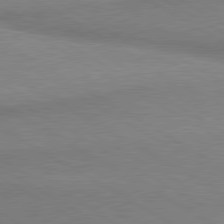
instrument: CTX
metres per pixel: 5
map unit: lApd
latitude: 80.3278
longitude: 166.4440
